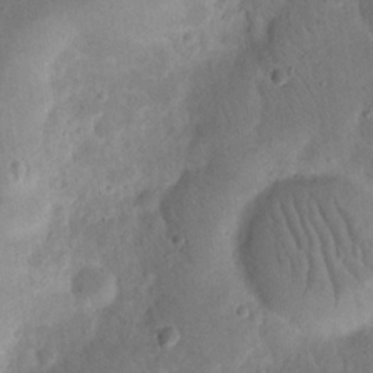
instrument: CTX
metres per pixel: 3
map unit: eHh
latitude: 19.8583
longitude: -63.5749
